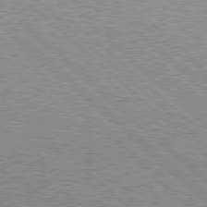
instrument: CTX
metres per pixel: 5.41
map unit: Hpe
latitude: 77.6127
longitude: -154.2333
